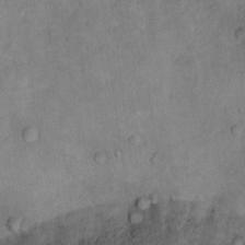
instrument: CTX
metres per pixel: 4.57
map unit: Ht
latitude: 13.3860
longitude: -39.2159
